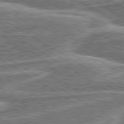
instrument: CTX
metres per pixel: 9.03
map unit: lApd
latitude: 80.4979
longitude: 172.7463
